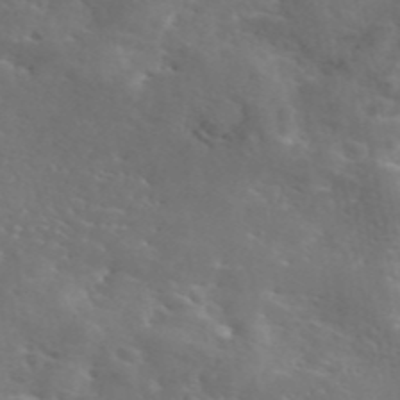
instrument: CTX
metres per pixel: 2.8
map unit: eAb
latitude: 45.5749
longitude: 125.6344
